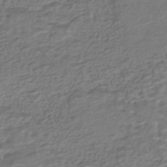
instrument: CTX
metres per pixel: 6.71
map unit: HNhu
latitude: -43.2942
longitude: 101.5021
